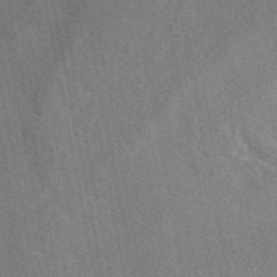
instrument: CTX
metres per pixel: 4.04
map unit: eAb
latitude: 48.8380
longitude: 112.8786
